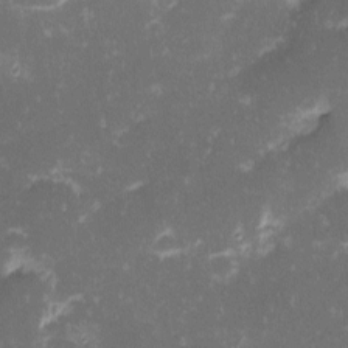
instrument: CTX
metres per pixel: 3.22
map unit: eHh
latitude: -1.2565
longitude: -86.2144
